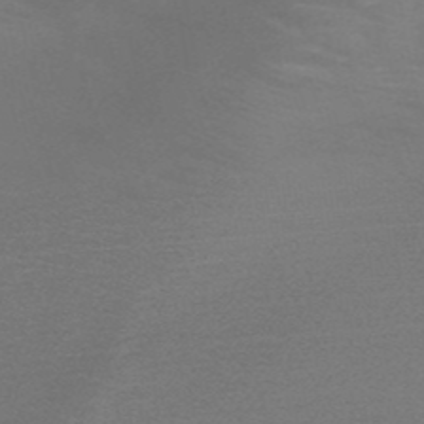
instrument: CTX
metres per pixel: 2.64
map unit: HNb
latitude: -48.0094
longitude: -49.1781
